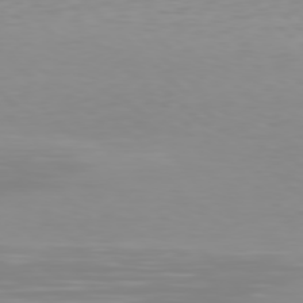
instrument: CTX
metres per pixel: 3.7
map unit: Hpe
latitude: 77.7827
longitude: -173.1025
